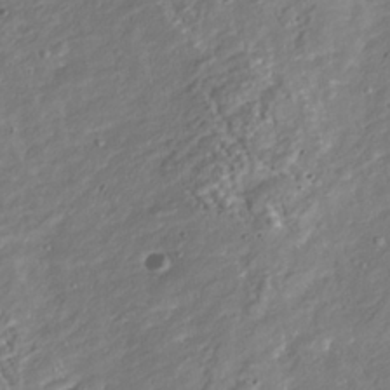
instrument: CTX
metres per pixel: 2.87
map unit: Nhu
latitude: -38.5763
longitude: -80.4979
